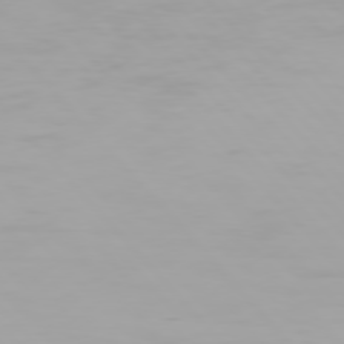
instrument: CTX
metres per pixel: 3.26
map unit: Hpe
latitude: 76.4412
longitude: -135.7638
